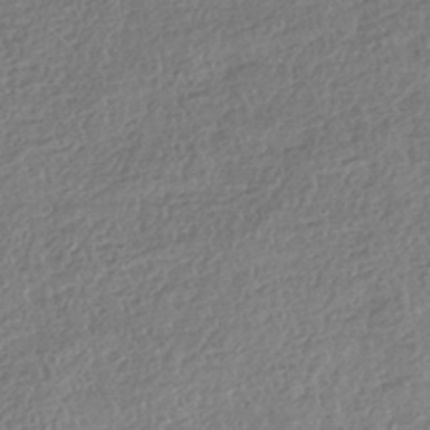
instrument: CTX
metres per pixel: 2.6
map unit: HNhu
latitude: -41.6722
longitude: 98.4440
